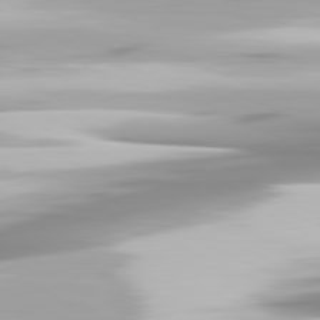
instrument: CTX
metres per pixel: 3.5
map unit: lApd
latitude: 81.4615
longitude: -139.6127
